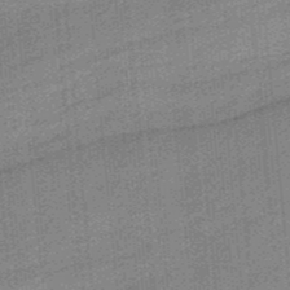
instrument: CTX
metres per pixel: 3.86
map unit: HNb
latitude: -35.6722
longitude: 57.1809
